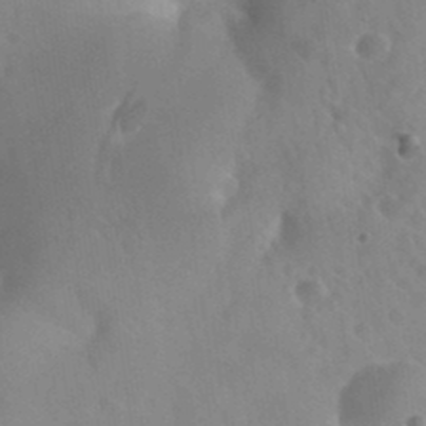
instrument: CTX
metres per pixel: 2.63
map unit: Nhu
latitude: 26.4034
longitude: -55.0269
